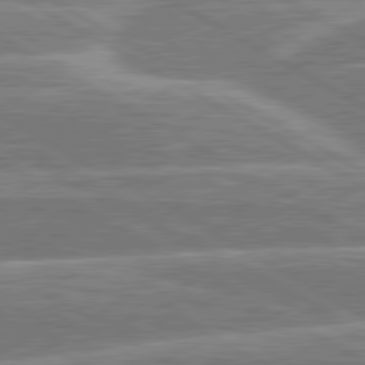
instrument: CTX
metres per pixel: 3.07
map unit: lApd
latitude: 80.6113
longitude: -131.1970
